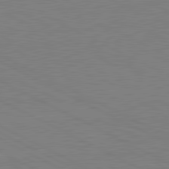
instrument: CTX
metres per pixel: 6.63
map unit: lApd
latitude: 81.1592
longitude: 150.7085
